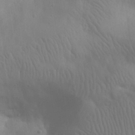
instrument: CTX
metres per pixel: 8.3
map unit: eHh
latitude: 30.7813
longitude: -68.3845
